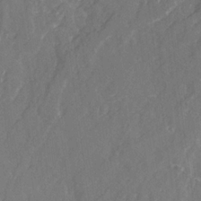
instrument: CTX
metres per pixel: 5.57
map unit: Ave
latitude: 21.4427
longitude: -132.4412
